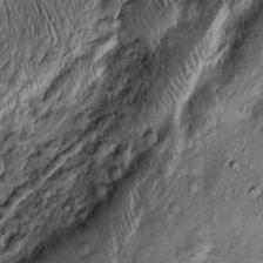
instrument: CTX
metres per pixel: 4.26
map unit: Htu
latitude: -4.5196
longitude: 158.9353
